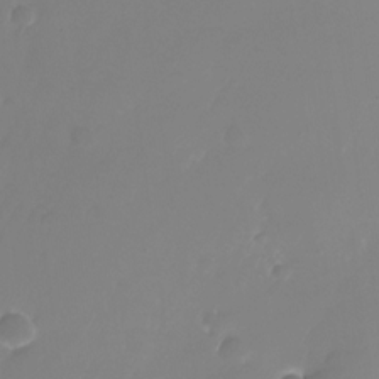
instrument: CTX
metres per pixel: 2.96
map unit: Nhu
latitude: -26.4629
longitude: -71.9528
